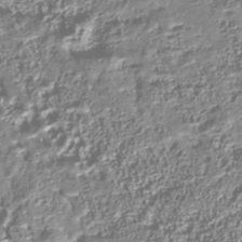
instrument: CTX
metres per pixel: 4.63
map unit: Nhu
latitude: -40.1417
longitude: -86.2900
